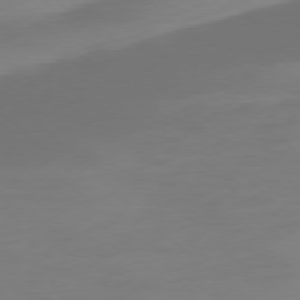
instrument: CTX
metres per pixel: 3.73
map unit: Ap
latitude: -77.8989
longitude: -67.9717
